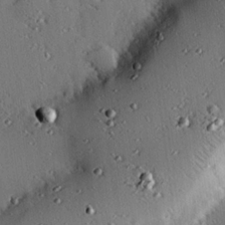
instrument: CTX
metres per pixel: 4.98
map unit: eHh
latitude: 22.8569
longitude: -90.6113
